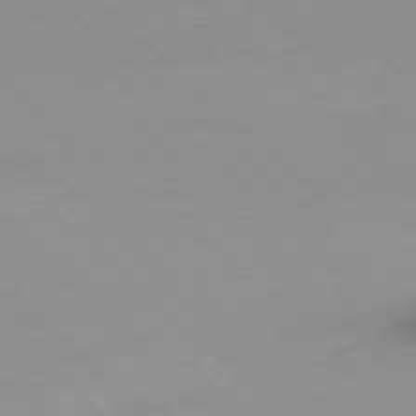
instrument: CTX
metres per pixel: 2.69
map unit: Ap
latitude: -77.6911
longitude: -90.2711
